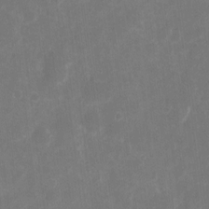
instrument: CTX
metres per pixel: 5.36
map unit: eHh
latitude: 8.4790
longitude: -71.2159
